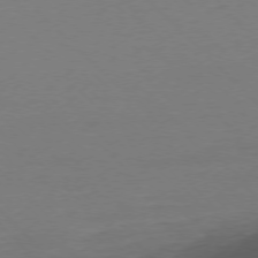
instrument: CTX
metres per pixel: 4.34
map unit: Ap
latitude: -77.2376
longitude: -92.2333
